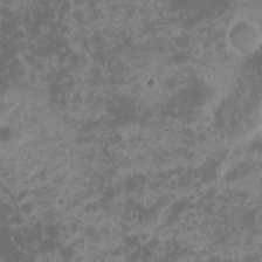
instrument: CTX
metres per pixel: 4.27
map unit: eHh
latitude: -1.3699
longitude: -86.1767
